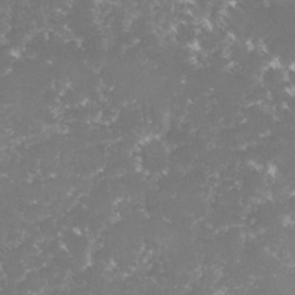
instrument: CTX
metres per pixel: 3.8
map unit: lHvf
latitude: -16.1795
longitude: -100.0255
